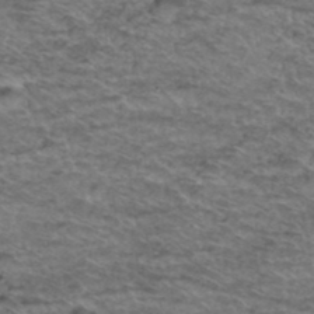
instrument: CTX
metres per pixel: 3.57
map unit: Hto
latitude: 38.1578
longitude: -44.2900
